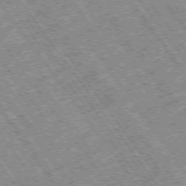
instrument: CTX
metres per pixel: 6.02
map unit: Hpe
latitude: -75.3132
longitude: -21.4616
